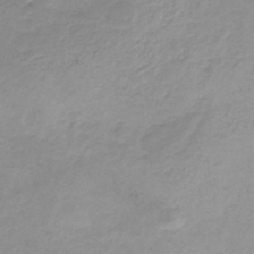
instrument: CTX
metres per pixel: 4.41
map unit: HNb
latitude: -31.8989
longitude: 62.6518
